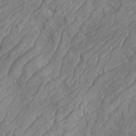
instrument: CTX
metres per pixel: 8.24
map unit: eHh
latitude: 36.6680
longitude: -137.4427
